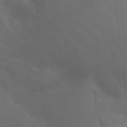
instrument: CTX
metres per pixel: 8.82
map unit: Aa
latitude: 26.8191
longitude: -131.6316
